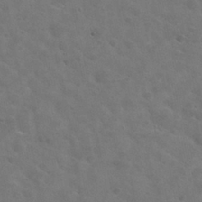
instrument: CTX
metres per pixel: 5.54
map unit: Nhu
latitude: 28.8191
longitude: -48.4412
